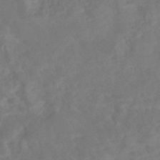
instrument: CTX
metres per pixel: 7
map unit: Nhe
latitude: -48.5385
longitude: -172.2144
